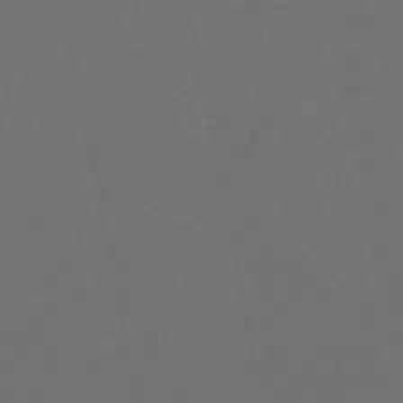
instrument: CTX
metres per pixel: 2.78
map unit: eHb
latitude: -47.6722
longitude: 87.5588
